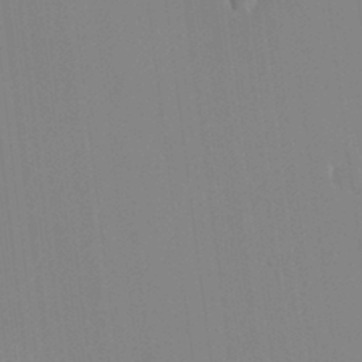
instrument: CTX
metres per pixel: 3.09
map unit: HNhu
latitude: 6.3278
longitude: 1.8045
